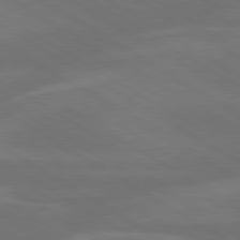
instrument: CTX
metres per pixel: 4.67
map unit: lApd
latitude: 79.9339
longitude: -126.4790
